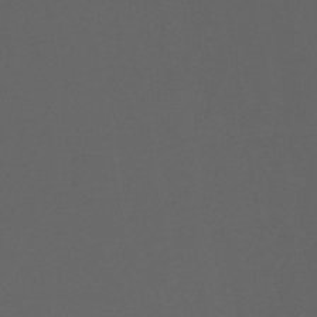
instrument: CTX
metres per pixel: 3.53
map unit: eHb
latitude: -32.2740
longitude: 72.0094
